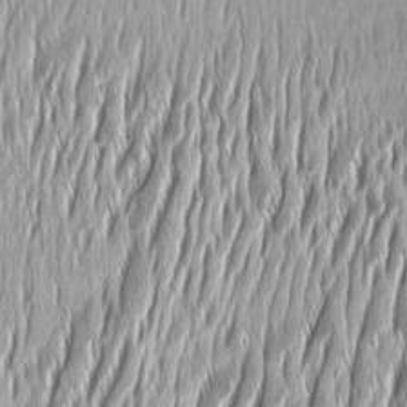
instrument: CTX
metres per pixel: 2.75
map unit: Aa
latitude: 8.0444
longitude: -131.5183
